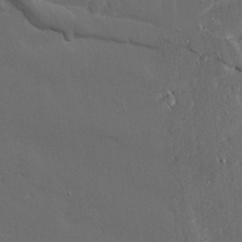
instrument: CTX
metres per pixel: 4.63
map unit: Ave
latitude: 15.8017
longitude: -139.2537
